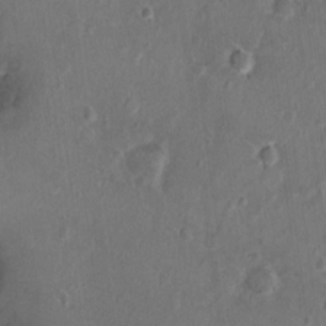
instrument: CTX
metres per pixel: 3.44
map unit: Nhu
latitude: 1.1403
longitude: -15.0837
